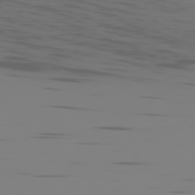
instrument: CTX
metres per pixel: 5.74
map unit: Ap
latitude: -77.9178
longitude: -64.2900
